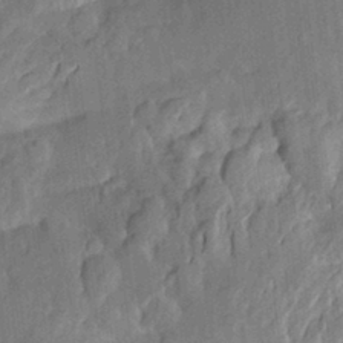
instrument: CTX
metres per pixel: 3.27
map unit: Aa
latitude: 21.8961
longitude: -150.5168
